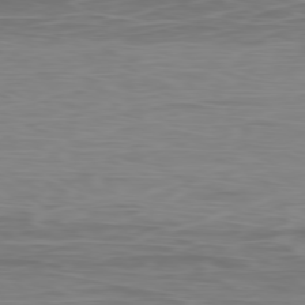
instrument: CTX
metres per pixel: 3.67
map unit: Ap
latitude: -79.0864
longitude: -74.9325
